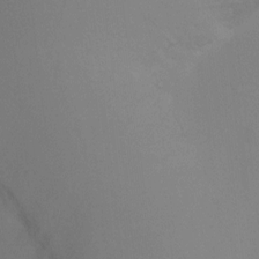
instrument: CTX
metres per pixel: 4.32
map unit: Ht
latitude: 0.3845
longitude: -35.9906
